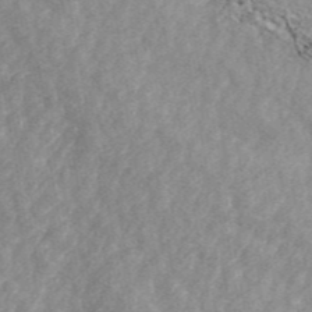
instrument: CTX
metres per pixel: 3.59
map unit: ANa
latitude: 46.5168
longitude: 26.2361
